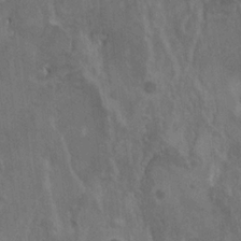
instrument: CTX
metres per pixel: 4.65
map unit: HNhu
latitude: 4.0822
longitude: 4.6518
